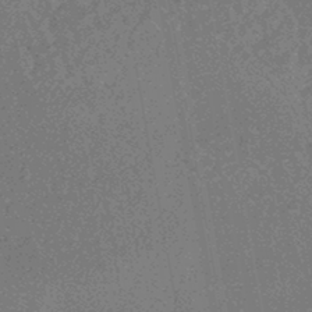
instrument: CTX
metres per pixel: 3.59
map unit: HNhu
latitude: -45.6344
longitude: 99.3132
